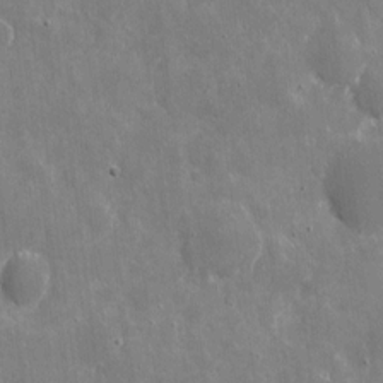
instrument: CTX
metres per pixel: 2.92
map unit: eHh
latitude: 9.4804
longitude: -70.1578
